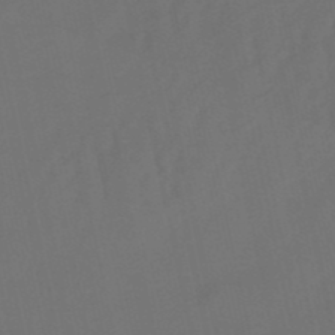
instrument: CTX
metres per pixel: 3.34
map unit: eHb
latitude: -51.1242
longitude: 76.7085
